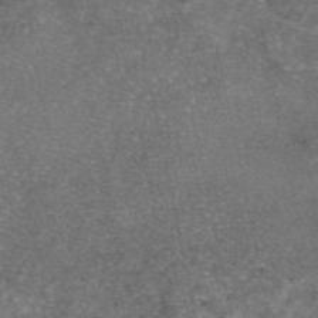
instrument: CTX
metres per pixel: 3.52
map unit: eAb
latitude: 46.9136
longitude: 105.2565
